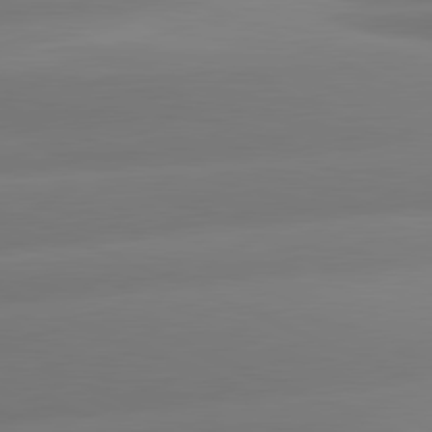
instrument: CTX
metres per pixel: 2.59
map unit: lApd
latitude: 81.1025
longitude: -161.3293
